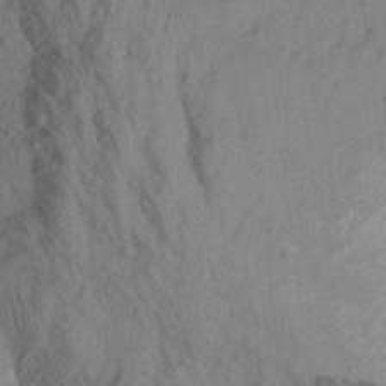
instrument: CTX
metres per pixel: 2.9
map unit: Aa
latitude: 16.8191
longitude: -146.5546
